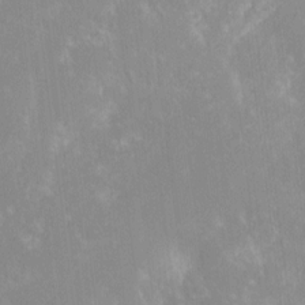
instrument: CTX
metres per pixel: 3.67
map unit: HNhu
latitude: 7.4993
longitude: -5.3859
